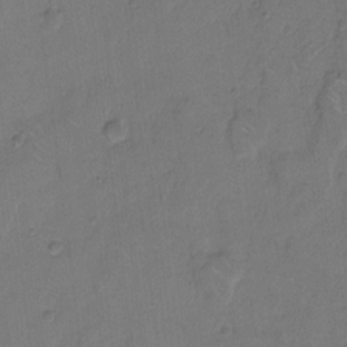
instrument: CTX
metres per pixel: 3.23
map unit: Hto
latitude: 7.6505
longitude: -62.5546
